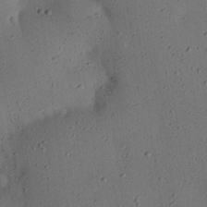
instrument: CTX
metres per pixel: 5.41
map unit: Nhu
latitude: 25.3103
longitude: -71.3859
